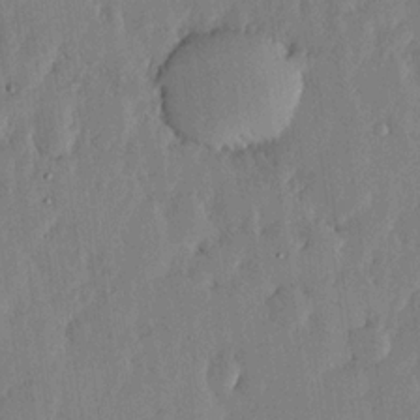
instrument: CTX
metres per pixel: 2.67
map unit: lHvf
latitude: 18.5923
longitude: -116.3845
